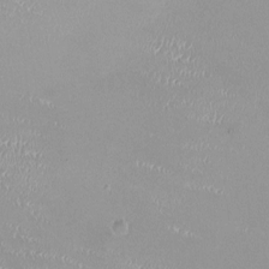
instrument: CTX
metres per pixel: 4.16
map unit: HNhu
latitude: 0.1011
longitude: -2.8191
